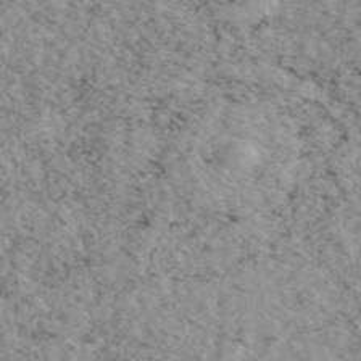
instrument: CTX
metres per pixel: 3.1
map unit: eAb
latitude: 45.3859
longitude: 112.2551
